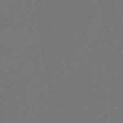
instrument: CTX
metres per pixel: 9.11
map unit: eHb
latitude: -30.3495
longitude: 68.1605
